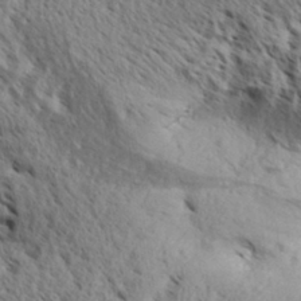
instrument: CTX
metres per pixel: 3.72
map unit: Aa
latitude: 30.9325
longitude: -137.9906
